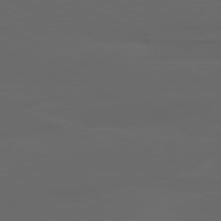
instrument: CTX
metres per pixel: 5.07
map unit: lApd
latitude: 80.2900
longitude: -117.7261
